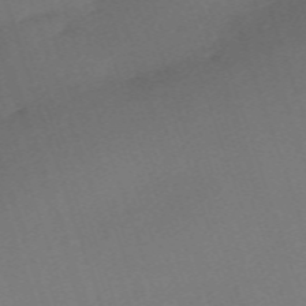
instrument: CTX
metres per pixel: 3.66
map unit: eHh
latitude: -63.1053
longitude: 50.5385
